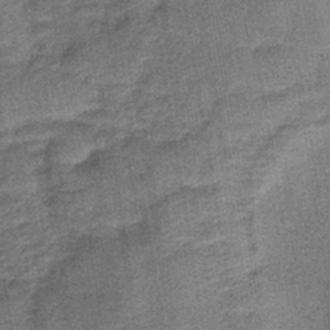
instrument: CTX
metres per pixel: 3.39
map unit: lHb
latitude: -39.6911
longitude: 74.3685
